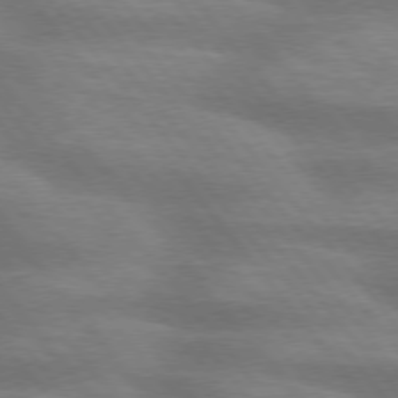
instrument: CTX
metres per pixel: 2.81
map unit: lApd
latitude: 75.2537
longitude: -58.8947
